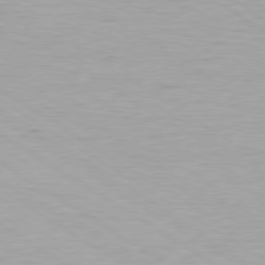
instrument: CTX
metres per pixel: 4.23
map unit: Ap
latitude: -80.0472
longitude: -58.0822
